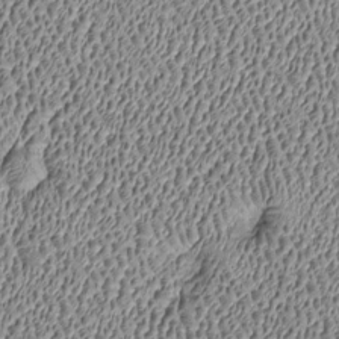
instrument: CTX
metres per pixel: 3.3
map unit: Htu
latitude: -6.9919
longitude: 156.7085
